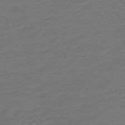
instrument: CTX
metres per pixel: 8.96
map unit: Nve
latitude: -59.1809
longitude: 57.9178
